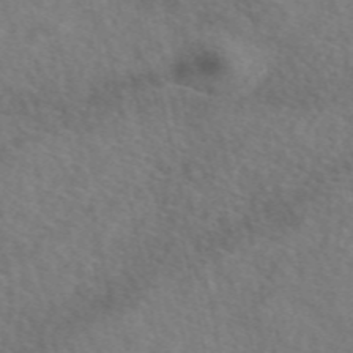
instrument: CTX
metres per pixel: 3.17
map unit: eAb
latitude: 50.3467
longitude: 117.2186
